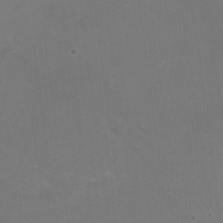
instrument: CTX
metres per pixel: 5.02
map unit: Nhu
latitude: -16.0283
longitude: -57.7638
